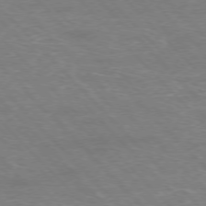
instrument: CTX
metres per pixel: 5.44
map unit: Hpe
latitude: -76.8975
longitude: -12.2712
